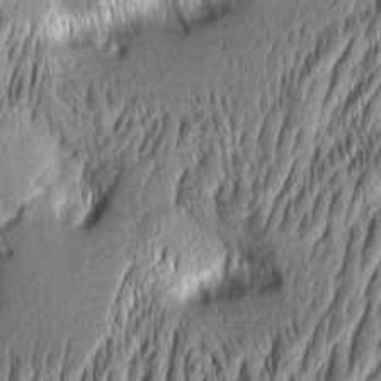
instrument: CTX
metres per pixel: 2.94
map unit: Aa
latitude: 6.4412
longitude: -129.2726
